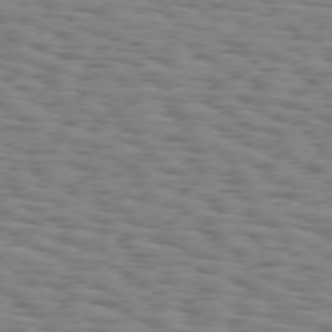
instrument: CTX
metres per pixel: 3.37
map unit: Hpe
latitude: 74.0633
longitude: -132.9892
